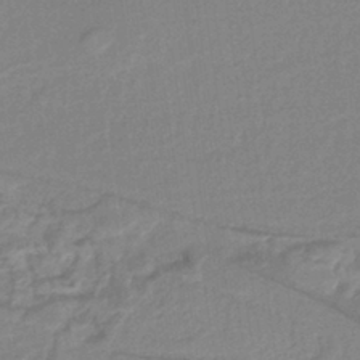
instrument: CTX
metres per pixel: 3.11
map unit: HNb
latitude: -36.6707
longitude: 58.2928
